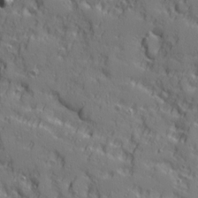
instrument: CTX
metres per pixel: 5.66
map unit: Ave
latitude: 11.3104
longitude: -101.6883
